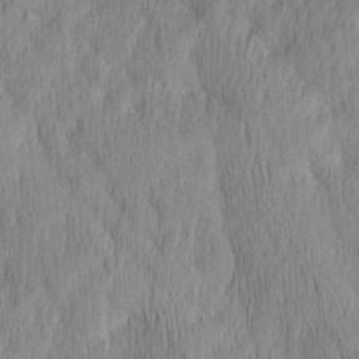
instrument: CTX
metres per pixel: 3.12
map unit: Ave
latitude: 13.0270
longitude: -106.1767
